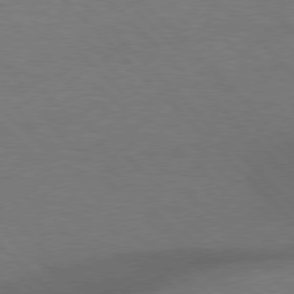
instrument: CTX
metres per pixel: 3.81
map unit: Hpe
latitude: 76.9136
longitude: -156.1955
